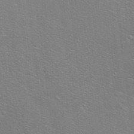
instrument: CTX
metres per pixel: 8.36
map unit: eHh
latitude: -8.5196
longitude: -70.3845
